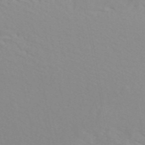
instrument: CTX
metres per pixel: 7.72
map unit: ANa
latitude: 46.4034
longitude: 27.5210
